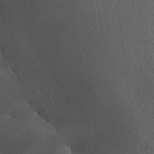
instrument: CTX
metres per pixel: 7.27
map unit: lAa
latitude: -7.6911
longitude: -125.0836
